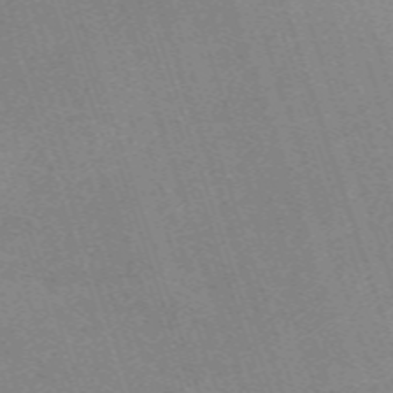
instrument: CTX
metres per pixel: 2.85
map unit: eHh
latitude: -62.8975
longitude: 50.2739
